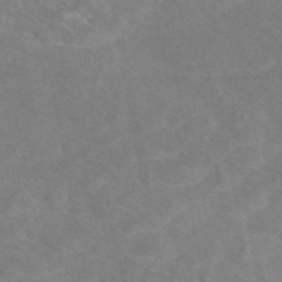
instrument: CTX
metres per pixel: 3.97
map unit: eAb
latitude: 48.5546
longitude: 119.0109
